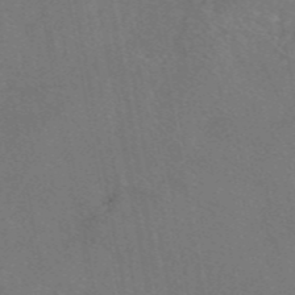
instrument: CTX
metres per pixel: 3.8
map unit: eAb
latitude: 47.5938
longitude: 108.8219
